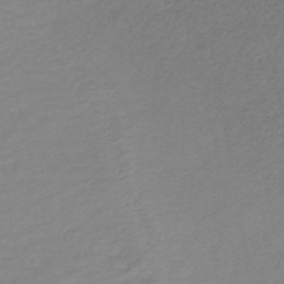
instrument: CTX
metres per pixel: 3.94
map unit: lHb
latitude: -40.5763
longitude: 74.2740
